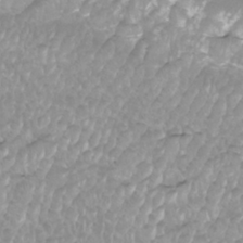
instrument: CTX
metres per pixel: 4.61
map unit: Htu
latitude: -9.7100
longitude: -75.3482
